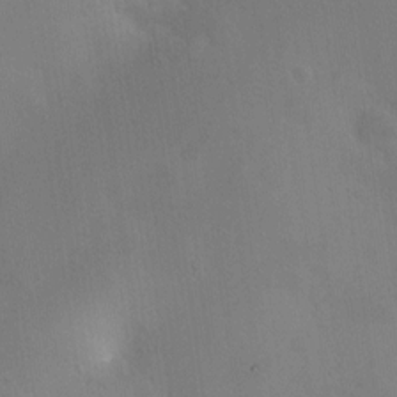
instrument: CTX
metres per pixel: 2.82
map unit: HNhu
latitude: 7.8583
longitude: 8.4818
